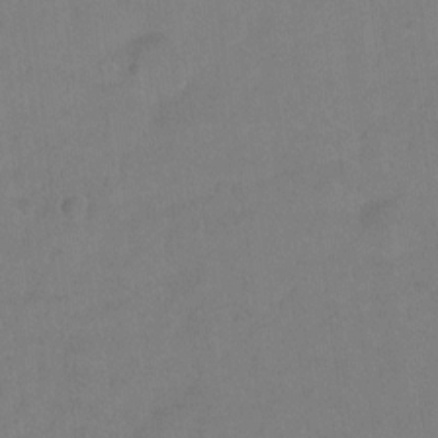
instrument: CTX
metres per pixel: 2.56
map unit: Hto
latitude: -5.0486
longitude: -36.0255
